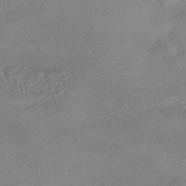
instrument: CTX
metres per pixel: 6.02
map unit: eHh
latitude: -42.5006
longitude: 122.5952
